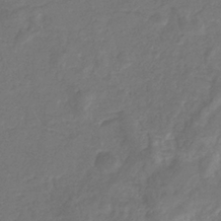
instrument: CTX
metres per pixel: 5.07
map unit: eHb
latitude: -34.4629
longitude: 75.7100
